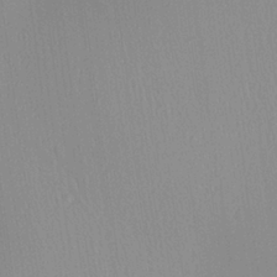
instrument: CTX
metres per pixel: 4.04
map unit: Aa
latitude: 25.0080
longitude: -137.4049
